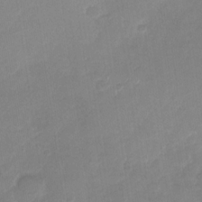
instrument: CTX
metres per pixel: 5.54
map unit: Nhu
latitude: -28.8219
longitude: -62.6869
